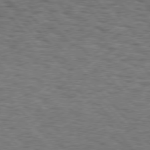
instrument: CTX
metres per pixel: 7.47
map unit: Hpe
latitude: 75.9717
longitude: -135.8961
